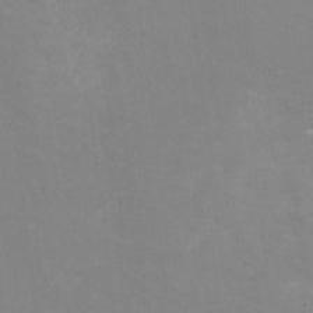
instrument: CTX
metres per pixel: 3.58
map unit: HNhu
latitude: -1.5211
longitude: -3.4804
